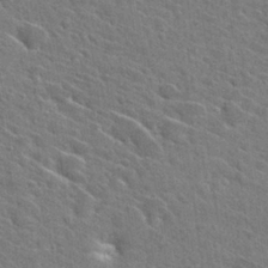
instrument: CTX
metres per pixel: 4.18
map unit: Hto
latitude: 27.4427
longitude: -45.4804
